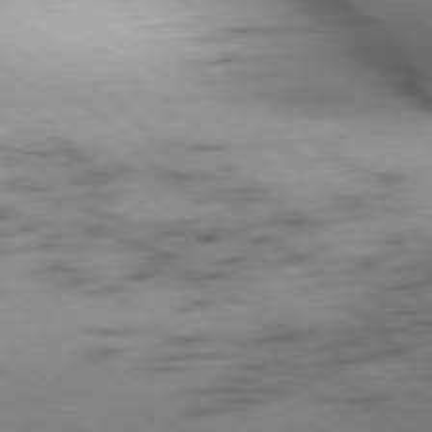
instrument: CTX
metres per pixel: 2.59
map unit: Ap
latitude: -77.7856
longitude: -90.7246
